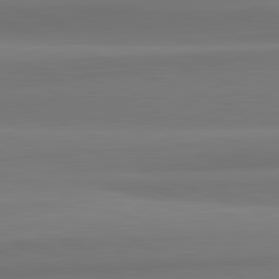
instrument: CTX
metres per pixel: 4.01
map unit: lApd
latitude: 82.3467
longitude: 170.5952
